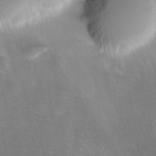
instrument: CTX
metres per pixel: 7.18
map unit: Ave
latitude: 8.8002
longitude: -105.0837
